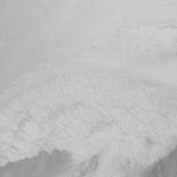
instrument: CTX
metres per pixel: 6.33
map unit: Nhu
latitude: -8.4818
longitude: -73.2348
